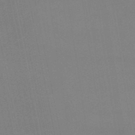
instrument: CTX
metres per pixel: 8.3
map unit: eHb
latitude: -49.9178
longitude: 67.4265
